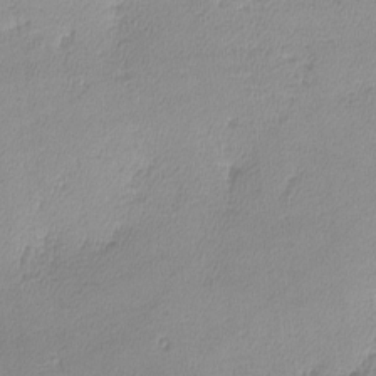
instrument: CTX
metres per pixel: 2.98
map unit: lHvf
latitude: -12.7463
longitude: -101.2915
